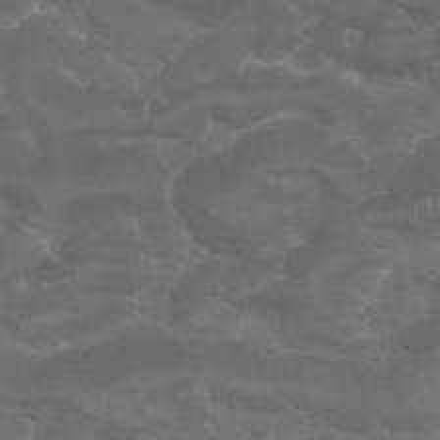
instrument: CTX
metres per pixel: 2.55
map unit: Nhu
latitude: 24.9324
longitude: -52.7246
